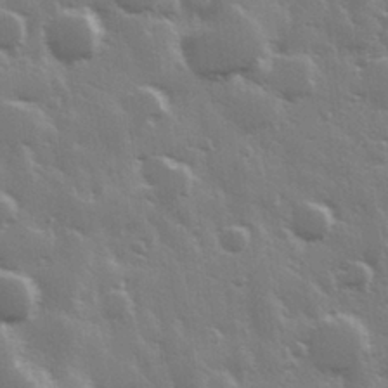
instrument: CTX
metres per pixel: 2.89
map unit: Hve
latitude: 28.3656
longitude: 148.2929
